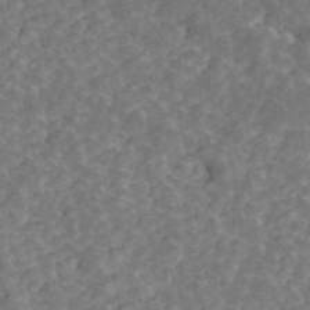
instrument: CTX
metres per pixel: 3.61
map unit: ANa
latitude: 44.7624
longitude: 30.1606
